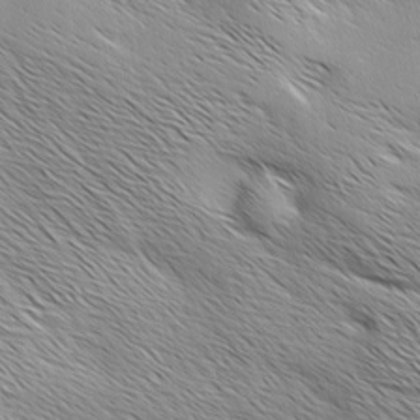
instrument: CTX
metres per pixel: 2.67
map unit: Ave
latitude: 1.6882
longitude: -114.4978
